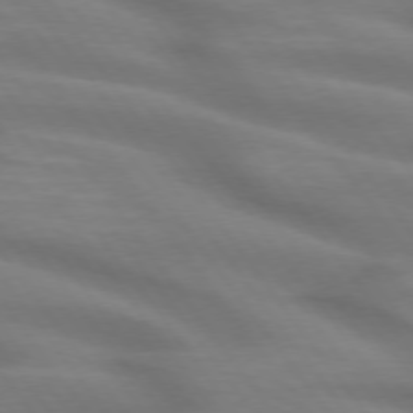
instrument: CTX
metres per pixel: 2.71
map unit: lApd
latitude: 74.9325
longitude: -59.8394
